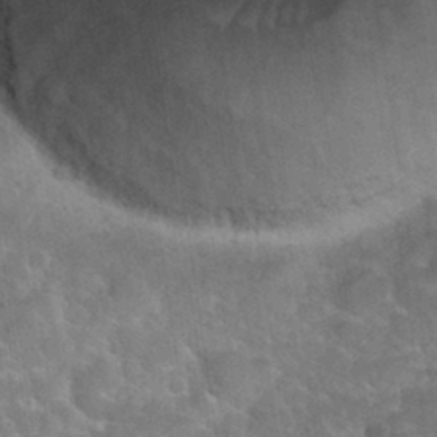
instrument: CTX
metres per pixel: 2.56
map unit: Nhu
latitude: 30.8569
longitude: -51.8961
